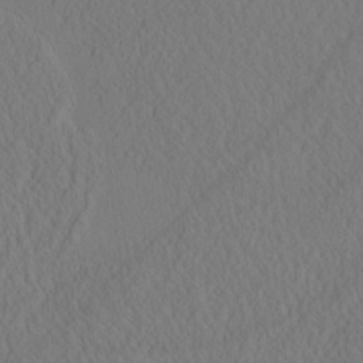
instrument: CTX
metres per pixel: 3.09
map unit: eHh
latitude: -3.1620
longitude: 16.0850
